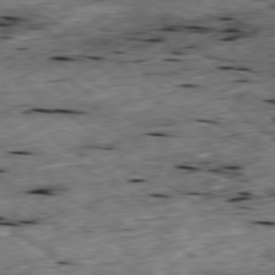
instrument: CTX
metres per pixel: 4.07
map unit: Ap
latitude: -79.6155
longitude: -90.4979
